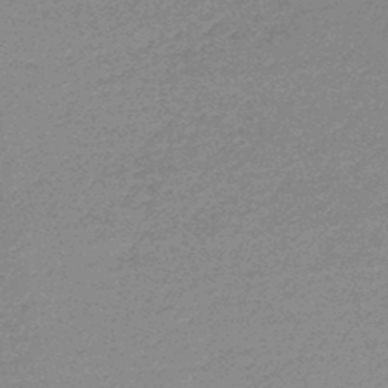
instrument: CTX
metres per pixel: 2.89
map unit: lHb
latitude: -46.4251
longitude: 58.1416
